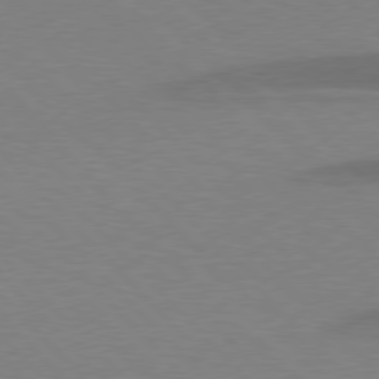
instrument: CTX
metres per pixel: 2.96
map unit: lApd
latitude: 77.5560
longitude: -59.1214
